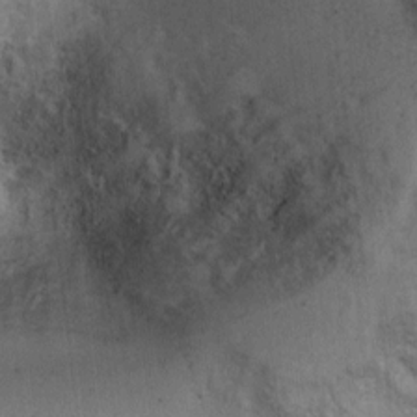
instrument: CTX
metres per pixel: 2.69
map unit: Ht
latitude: 4.1200
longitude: -28.3845
